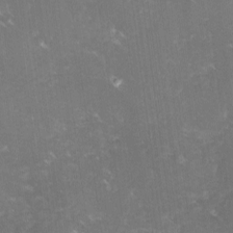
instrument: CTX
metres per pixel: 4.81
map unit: lHvf
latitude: -14.9164
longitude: -99.2536
